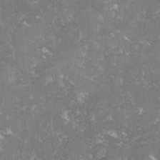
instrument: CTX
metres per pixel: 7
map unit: lHvf
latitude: -14.8975
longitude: -99.1025
